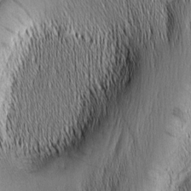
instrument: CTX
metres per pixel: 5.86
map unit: Nhu
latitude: -5.1998
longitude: -151.6316
